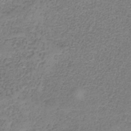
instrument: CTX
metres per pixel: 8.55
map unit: HNb
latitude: -34.0850
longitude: 53.4454
